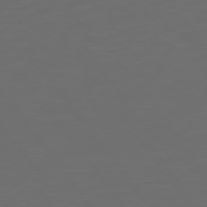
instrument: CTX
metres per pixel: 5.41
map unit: Hpe
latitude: 74.6113
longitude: -125.0080
